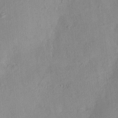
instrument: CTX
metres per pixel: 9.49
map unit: HNhu
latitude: 6.1956
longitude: -0.1200
